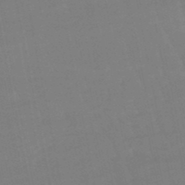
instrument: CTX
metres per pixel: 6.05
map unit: lHb
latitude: -49.3888
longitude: 75.8234
